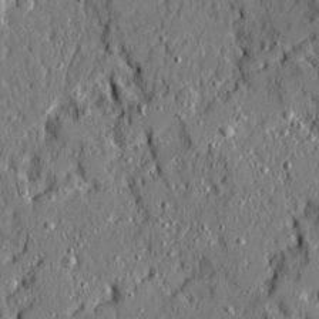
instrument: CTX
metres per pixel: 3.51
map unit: Ave
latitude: 20.8947
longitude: -128.1011
